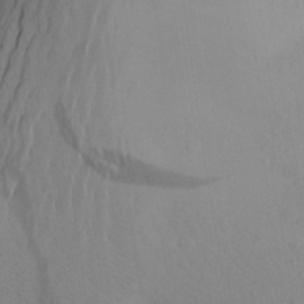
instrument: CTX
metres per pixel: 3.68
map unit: Aa
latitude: 27.7072
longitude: -147.2726
